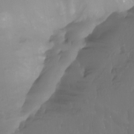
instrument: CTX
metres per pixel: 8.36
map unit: Aa
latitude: -12.7841
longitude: -68.8191
